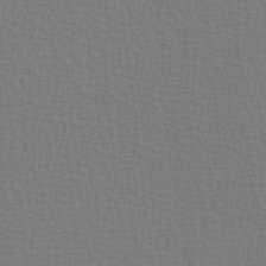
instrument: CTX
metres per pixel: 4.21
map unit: Hve
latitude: 2.2333
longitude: -125.4993
